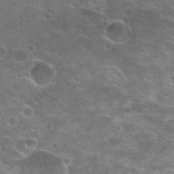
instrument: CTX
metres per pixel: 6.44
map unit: Hto
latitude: 26.4601
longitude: -45.6883
